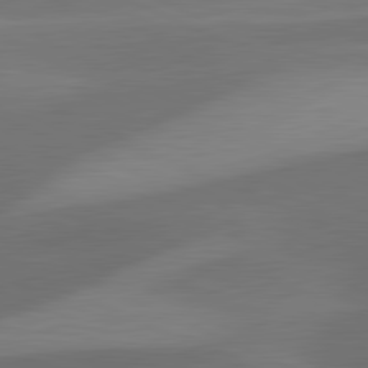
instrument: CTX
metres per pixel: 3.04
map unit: lApd
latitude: 81.3482
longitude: 125.4643
